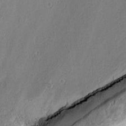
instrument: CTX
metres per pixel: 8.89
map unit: lAvf
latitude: -0.3873
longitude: -106.7246
